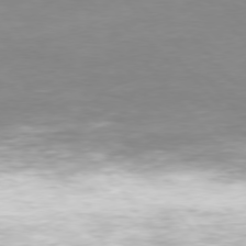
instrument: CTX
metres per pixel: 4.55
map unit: Hpe
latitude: 75.9906
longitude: -132.6679
